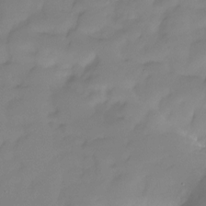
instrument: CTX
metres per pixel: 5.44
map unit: HNhu
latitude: -23.5399
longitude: 50.3306
